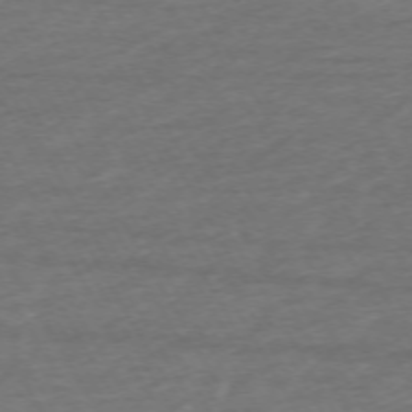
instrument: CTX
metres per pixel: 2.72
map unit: Ap
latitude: -72.8030
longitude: -69.4238
